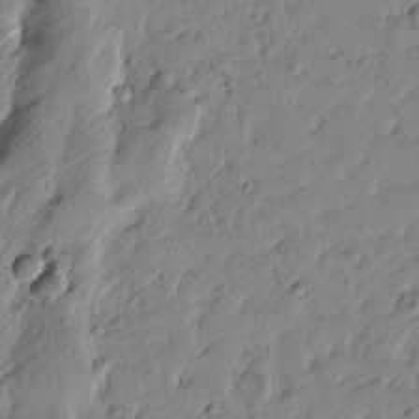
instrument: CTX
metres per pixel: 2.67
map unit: Htu
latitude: -0.8030
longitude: -177.6694
